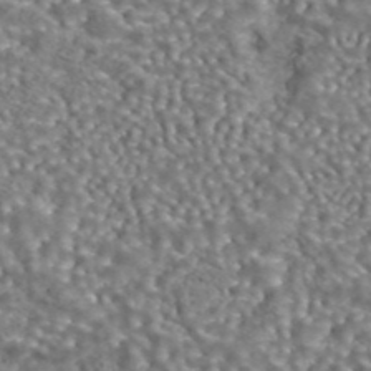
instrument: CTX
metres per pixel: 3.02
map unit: eAb
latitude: 43.2915
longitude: 105.5777
